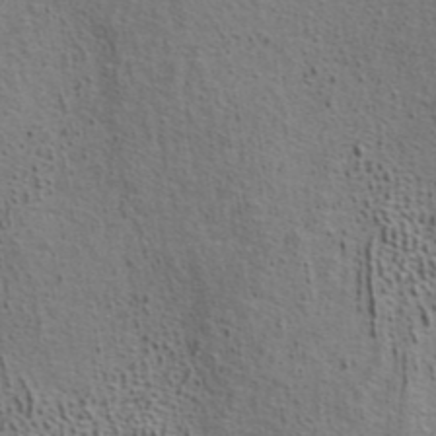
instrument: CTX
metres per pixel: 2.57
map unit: ANa
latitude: 39.6694
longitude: 22.4629
